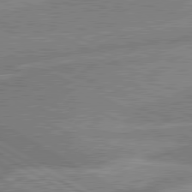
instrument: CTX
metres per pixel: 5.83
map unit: lApd
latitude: 80.7246
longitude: -170.2900
